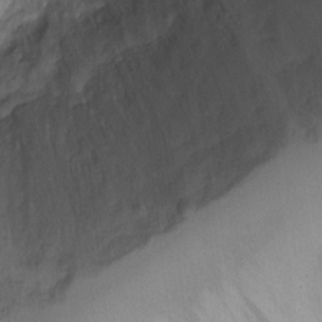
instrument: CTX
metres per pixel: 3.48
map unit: Ht
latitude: -2.4251
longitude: -33.1592
